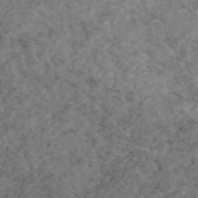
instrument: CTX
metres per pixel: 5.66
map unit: eAb
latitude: 47.6127
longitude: 112.7841
